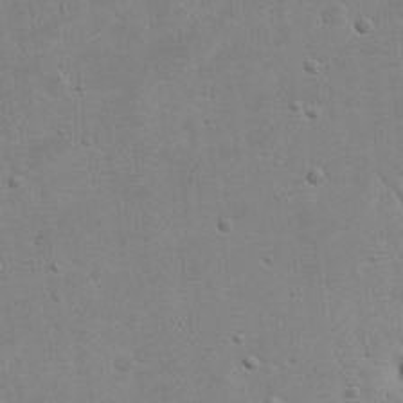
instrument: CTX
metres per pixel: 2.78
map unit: eHh
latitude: 21.1592
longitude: -68.5735
